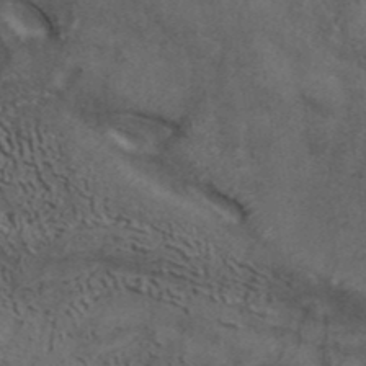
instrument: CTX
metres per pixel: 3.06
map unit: ANa
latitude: 39.6694
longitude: 29.9178
